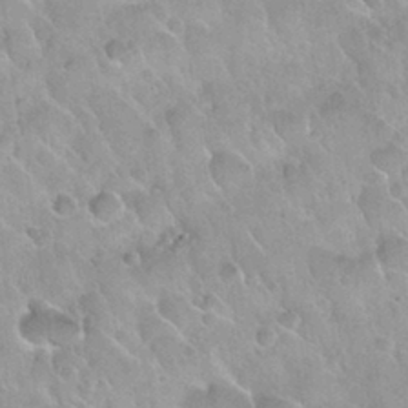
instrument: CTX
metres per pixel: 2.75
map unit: Nhu
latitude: 30.3468
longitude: -54.4979
